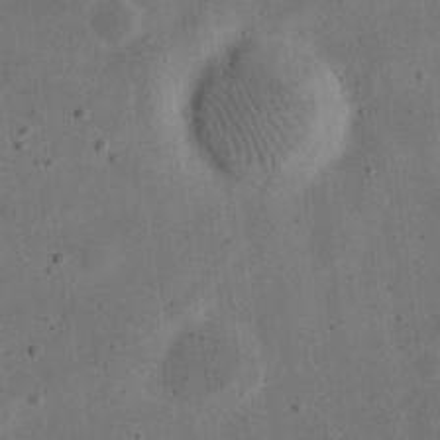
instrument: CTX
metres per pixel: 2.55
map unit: eHh
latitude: 23.4615
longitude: -68.7813
